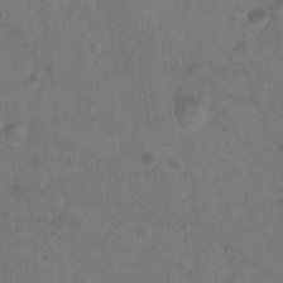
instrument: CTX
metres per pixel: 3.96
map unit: Hto
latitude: -9.8044
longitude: -36.4034
